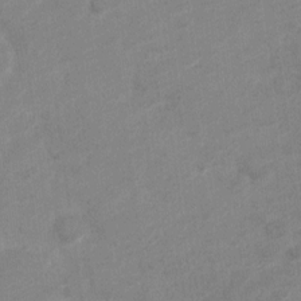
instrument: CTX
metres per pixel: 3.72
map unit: Nve
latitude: -19.0109
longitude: 108.3873
